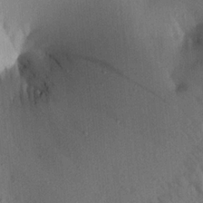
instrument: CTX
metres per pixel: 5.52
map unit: Aa
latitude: 20.1767
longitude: -147.7072
